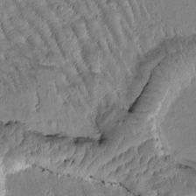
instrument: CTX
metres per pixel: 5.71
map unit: Htu
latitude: -1.4644
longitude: 172.2550
